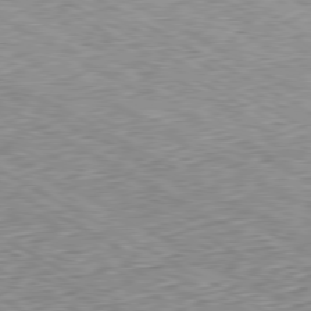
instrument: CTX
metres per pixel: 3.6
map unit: Ap
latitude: -80.6330
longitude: -48.4601
